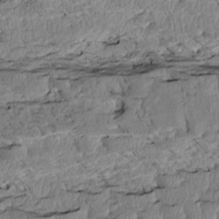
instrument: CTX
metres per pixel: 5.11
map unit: Htu
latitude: 3.9717
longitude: 151.1053
